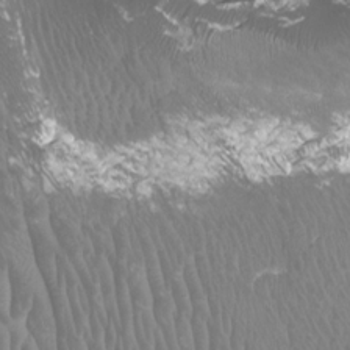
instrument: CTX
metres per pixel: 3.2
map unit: Htu
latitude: 3.8394
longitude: -20.8947
